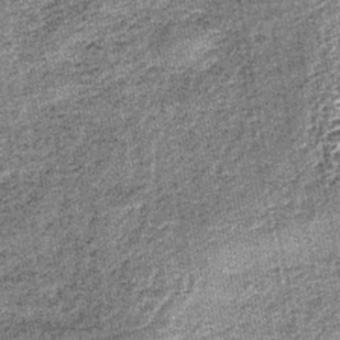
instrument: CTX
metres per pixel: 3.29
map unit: lHb
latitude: -39.3131
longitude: 64.7463
